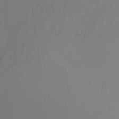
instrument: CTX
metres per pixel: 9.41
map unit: Nve
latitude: -21.9745
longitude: 106.9920
